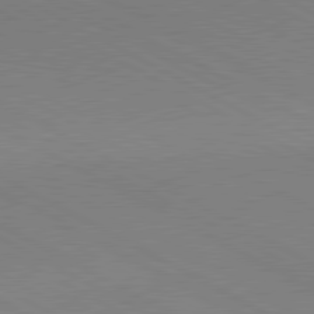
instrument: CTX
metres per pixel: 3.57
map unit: lApd
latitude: 80.8380
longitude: 149.9745
